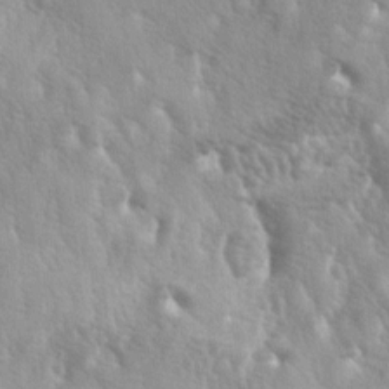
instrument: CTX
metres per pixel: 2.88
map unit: lAa
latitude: -6.1794
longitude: -125.4049
